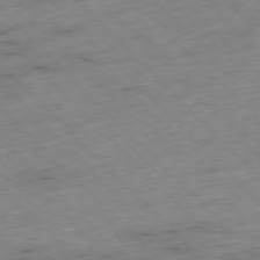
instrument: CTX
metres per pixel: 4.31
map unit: Hpe
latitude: -77.1809
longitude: -16.9703
